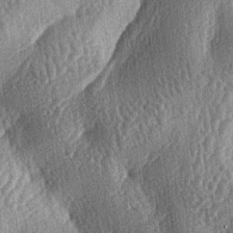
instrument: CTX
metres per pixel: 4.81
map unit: lAa
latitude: -6.4251
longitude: -127.8961
